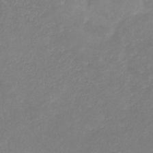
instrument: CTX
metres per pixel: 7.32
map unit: eHb
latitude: -31.4643
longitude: 68.2361
